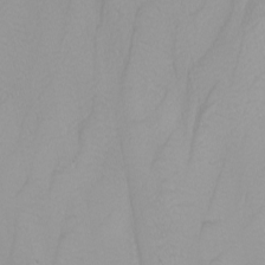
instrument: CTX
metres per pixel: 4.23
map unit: Nhu
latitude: -6.3684
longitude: -88.4979
